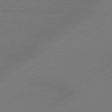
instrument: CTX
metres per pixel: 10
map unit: lApd
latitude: 79.3104
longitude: -131.8206
